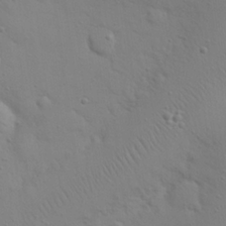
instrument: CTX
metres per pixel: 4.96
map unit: eHh
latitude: 25.0836
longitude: -69.7639
